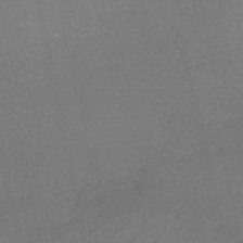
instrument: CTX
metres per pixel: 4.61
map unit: HNb
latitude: -53.5966
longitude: -39.6694
